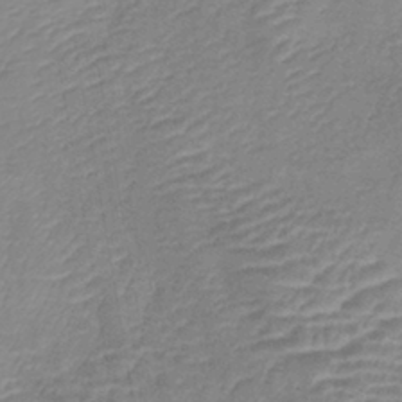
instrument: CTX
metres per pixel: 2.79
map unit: lHb
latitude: -40.5007
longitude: 76.7841
